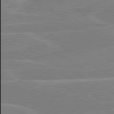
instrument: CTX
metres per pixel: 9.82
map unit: lApd
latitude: 80.7624
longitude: 122.0094
